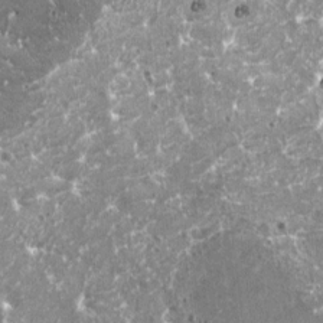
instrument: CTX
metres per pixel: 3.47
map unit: HNhu
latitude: 0.8569
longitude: 6.5762
